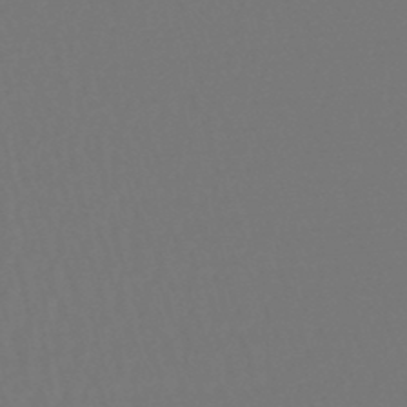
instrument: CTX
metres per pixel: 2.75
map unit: lHb
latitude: -47.6155
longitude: 64.5763
